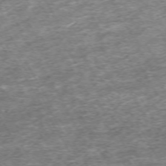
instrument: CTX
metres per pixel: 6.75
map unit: Hpe
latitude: -70.9920
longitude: 13.6533
